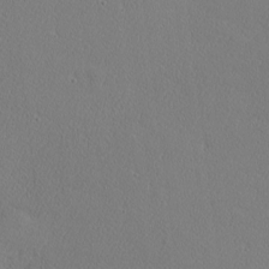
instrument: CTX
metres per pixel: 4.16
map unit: Nhu
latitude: 0.9513
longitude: -78.2334
